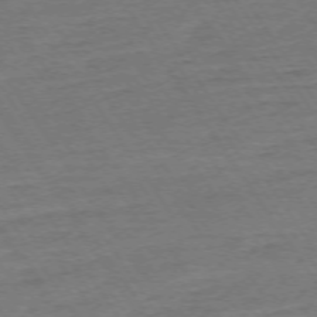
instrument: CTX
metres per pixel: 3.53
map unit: Ap
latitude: -74.1606
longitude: -84.4412
